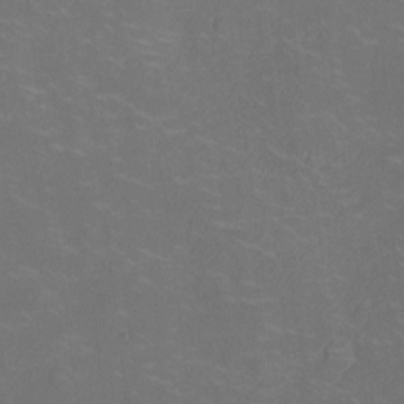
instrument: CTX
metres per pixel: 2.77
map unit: Nhu
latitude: -14.1984
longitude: -24.2900
